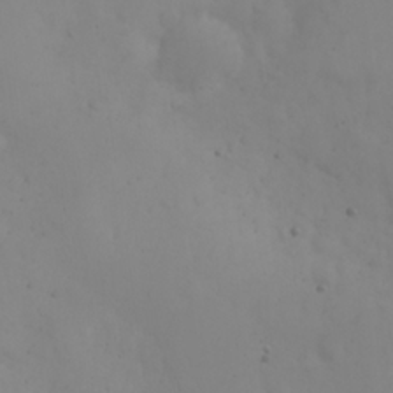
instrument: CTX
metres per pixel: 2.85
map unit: eHh
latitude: 24.8569
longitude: -64.2334
